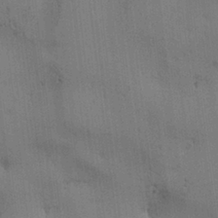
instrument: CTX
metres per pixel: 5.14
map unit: lAa
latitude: 11.4427
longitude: -107.8583
